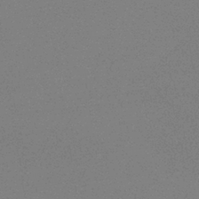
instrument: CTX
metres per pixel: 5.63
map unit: HNb
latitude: -34.7274
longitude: 52.9163
